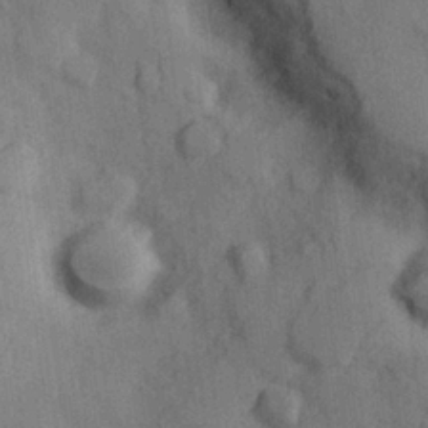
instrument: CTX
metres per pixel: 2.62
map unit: Hve
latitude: 25.6127
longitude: 147.8989
